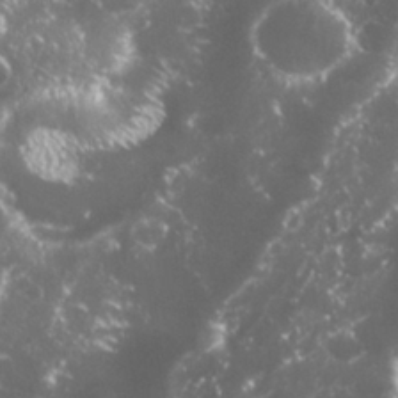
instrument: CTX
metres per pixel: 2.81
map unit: Nhu
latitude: 26.8380
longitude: -60.6868
